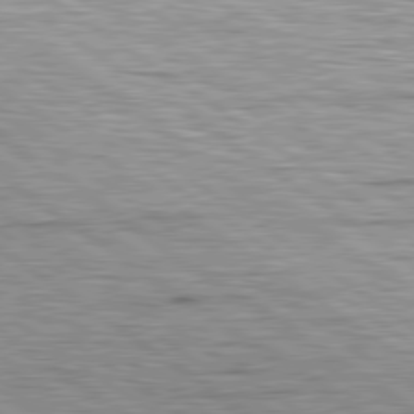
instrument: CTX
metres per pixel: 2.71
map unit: lApd
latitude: 79.5182
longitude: -141.3292
